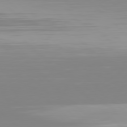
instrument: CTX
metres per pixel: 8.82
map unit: Hpe
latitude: 77.7638
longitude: -173.2536
